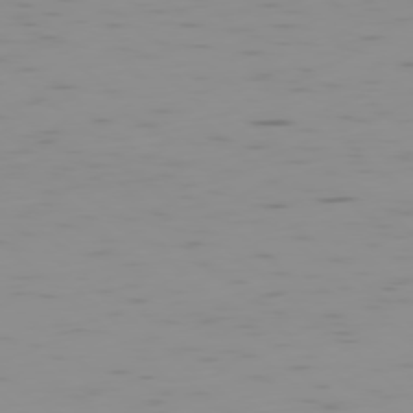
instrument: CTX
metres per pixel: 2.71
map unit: Ap
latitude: -78.1228
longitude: -64.2145
